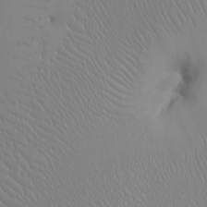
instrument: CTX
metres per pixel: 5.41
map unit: Nhu
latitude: -6.7841
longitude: -93.4615
